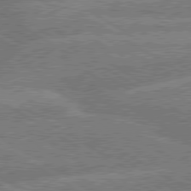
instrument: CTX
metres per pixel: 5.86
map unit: lApd
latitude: 79.6694
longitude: -162.9325
